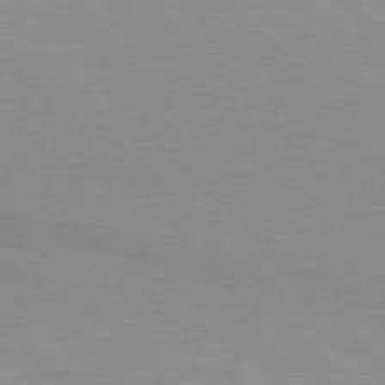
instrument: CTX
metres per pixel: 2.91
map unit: Hpe
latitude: 76.7813
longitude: -152.4601
